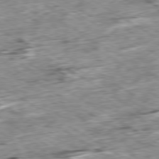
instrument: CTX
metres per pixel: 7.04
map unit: Ap
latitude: -79.9745
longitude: -84.4790
